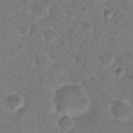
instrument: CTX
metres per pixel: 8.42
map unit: Nhu
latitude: 17.2915
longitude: -30.9136
